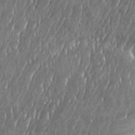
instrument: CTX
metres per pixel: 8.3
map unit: eHh
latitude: 33.7828
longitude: -132.6302
